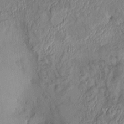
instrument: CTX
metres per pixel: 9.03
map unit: HNhu
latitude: 5.4048
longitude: 10.8030
